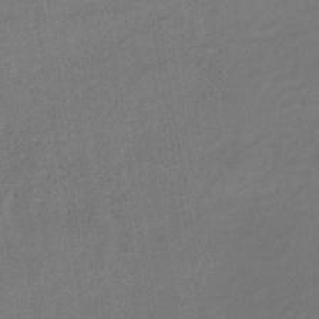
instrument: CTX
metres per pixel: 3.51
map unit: lHb
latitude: -37.5777
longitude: 71.5210
